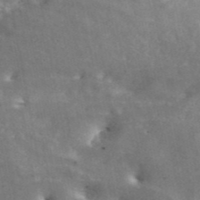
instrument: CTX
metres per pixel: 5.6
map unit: ANa
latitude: 43.7261
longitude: 47.5210
